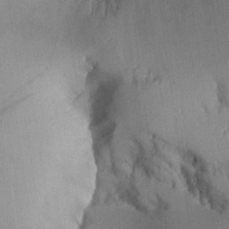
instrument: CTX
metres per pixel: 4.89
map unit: Aa
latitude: 26.7057
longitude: -129.6127
